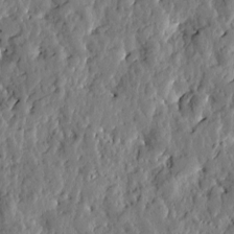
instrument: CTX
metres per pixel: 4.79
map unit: Htu
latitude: -1.3888
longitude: -179.9528
